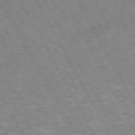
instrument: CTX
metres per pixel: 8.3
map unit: Hpe
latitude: -72.3306
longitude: 9.7478
